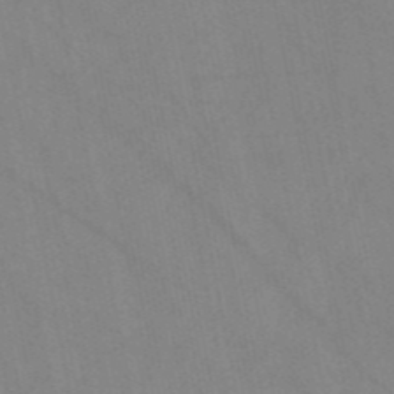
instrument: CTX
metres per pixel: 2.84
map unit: HNb
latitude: -52.6329
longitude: -49.9717
